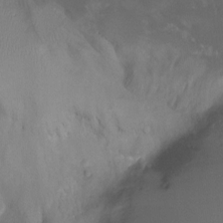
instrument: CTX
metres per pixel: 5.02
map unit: Nhu
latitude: -7.1242
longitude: -49.9528
